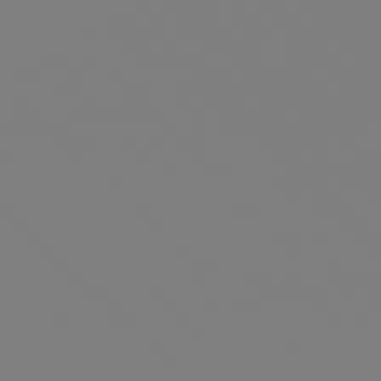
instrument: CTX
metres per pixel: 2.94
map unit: Hpe
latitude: 77.9528
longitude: -172.6679
